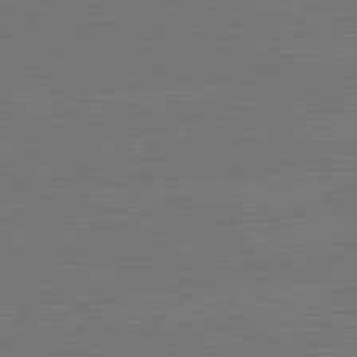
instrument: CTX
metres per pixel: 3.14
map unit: lApd
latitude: 81.1781
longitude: -127.7261
